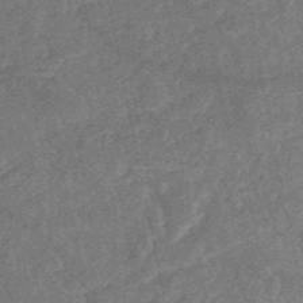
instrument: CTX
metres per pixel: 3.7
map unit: HNb
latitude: -53.2187
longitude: -49.0269
